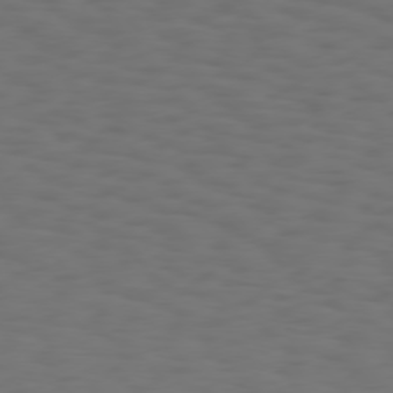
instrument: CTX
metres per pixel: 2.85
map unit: Hpe
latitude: 75.4993
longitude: -132.8002
